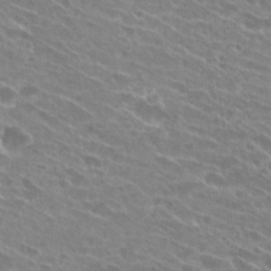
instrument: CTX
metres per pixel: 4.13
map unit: Hto
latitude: 25.1025
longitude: -42.2145
